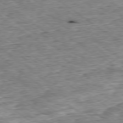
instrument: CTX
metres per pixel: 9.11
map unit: Ap
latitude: -79.0675
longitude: -85.7828
